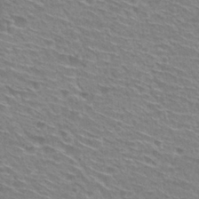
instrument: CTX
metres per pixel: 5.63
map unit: Nhu
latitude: 29.9906
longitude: -49.1025
